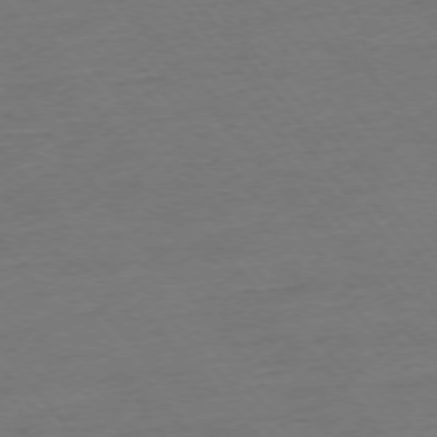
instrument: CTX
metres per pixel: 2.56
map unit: Ap
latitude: -75.7667
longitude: -82.5545
